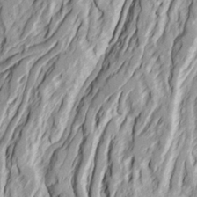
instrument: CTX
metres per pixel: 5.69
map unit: Ave
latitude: 22.6301
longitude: -132.4790
